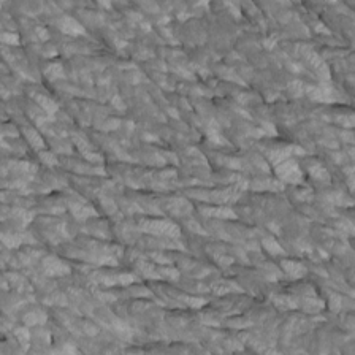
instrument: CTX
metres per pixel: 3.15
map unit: Htu
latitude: 1.1592
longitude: 145.4643
